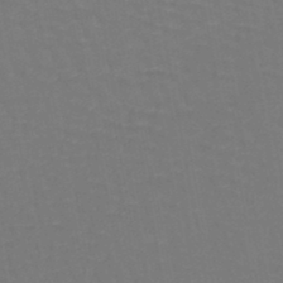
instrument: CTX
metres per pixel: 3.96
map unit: lHb
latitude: -45.3132
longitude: 77.4832
